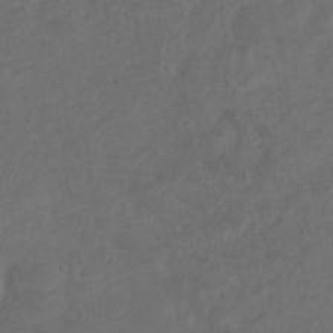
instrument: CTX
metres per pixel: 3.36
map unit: eHb
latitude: -32.2740
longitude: 72.3684
